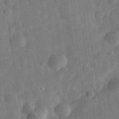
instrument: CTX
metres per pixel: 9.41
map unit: eHh
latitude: 31.2726
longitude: -74.8191
